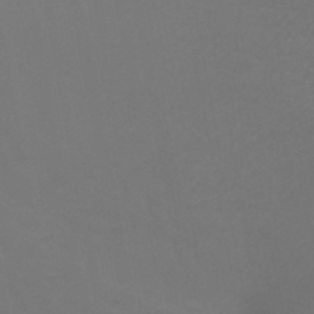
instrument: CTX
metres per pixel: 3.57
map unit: HNb
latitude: -49.0487
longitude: -46.1200
